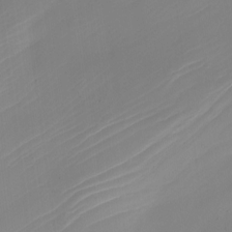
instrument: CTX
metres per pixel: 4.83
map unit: Nhe
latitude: -19.6155
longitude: 144.1606
